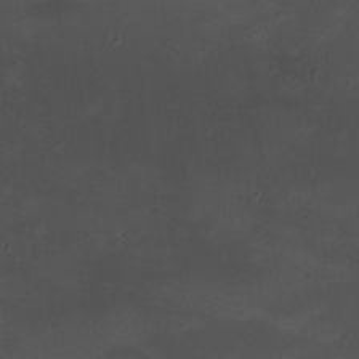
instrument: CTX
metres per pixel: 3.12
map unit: HNhu
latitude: 6.1578
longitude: 9.9178
